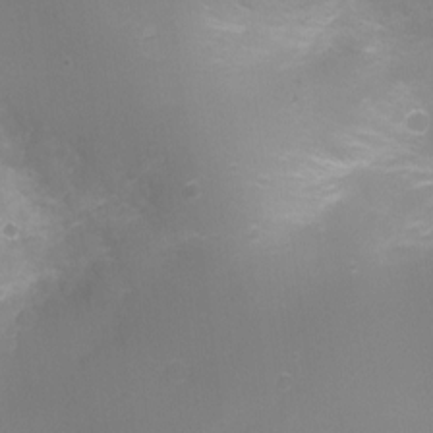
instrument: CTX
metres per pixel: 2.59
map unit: Ht
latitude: -2.5384
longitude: -25.0080
